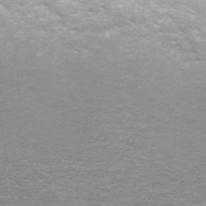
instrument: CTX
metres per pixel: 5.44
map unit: ANa
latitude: 45.2348
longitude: 30.8030
